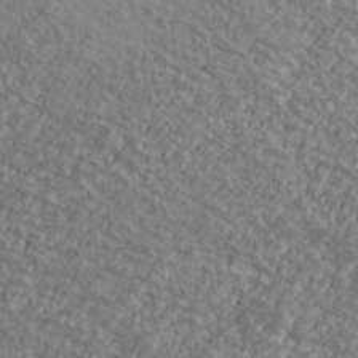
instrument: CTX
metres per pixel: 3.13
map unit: Ave
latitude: 39.7261
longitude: -110.5546
